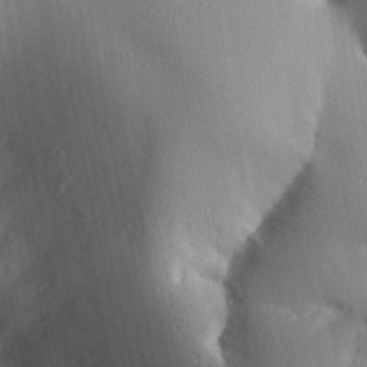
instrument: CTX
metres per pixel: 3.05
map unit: Aa
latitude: 32.6868
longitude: -144.5168
